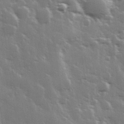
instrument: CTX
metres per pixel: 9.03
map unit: Hve
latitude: 28.6301
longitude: 148.3496
